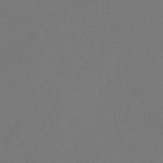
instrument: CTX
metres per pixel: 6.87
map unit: eHb
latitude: -30.5385
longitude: 66.3117
